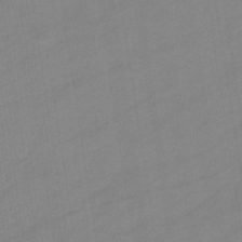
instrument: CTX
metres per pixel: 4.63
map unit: eHb
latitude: -34.1984
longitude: 72.8408
